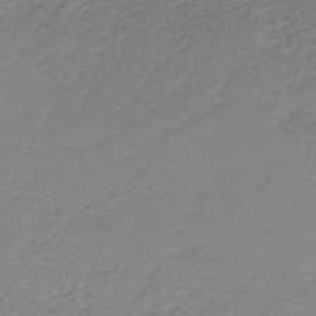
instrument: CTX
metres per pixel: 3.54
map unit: HNb
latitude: -36.6707
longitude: 55.5588
